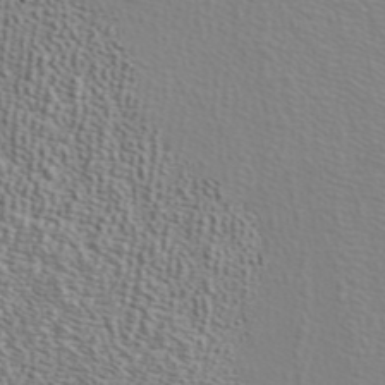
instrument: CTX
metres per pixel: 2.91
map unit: ANa
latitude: 40.0444
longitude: 20.4251
